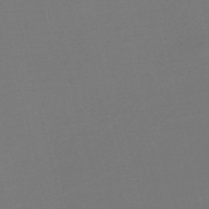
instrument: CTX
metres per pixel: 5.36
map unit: Nve
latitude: -56.6518
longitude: 62.9163
